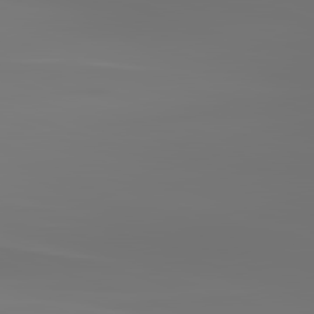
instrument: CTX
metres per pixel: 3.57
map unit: lApd
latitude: 83.0647
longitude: -131.6127
